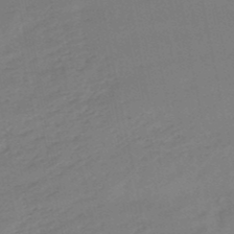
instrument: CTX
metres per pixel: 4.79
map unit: lHb
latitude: -49.4644
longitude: 75.8612
